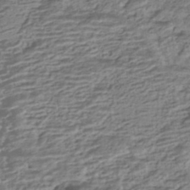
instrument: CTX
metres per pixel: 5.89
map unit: HNhu
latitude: -43.0108
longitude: 104.3873
